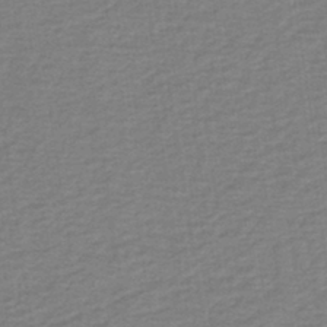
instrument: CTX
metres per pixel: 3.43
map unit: lHb
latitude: -41.3132
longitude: 53.0486
